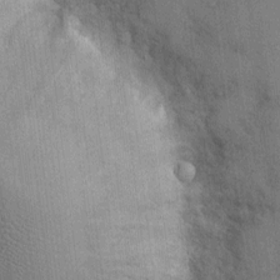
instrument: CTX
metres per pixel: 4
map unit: Ht
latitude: -2.7652
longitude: -14.0633
